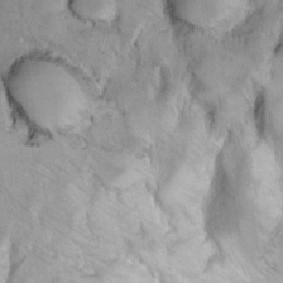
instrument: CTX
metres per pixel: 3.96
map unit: Ht
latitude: 11.0270
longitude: -31.9339
